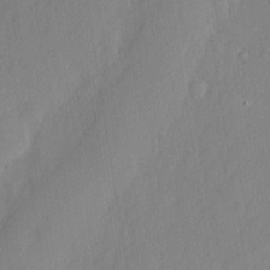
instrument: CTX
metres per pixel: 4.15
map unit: eHh
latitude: 2.8569
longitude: -77.3670
